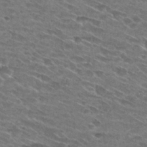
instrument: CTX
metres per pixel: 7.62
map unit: Hto
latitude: 29.6694
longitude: -46.4223
